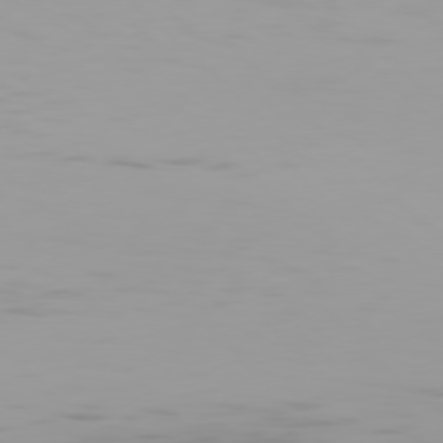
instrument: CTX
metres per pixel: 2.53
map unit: Hpe
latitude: 78.0444
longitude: -143.8961
